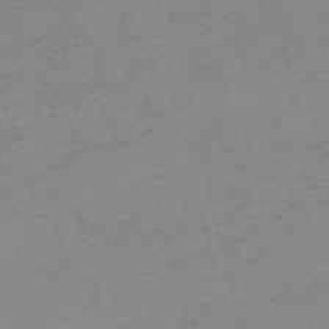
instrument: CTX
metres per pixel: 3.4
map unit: HNb
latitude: -56.3306
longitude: -43.8017
